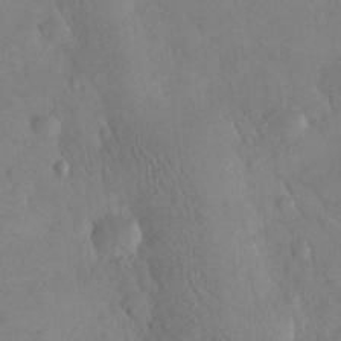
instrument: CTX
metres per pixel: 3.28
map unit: eHh
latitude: 24.8380
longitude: -66.2900
